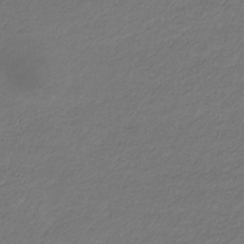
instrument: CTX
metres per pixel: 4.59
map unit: eHb
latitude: -33.0298
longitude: 69.9367
